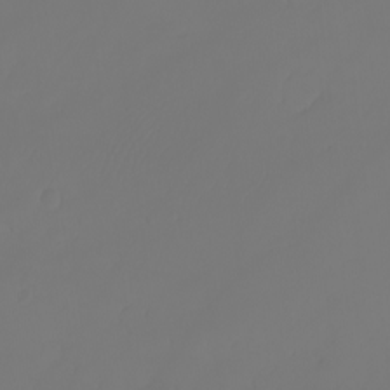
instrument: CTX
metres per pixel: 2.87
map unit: eHh
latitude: -3.4265
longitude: 19.7856
